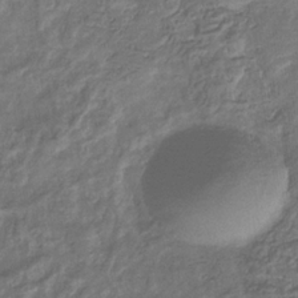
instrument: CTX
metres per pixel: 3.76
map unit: eHb
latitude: -34.7463
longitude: 79.9556
